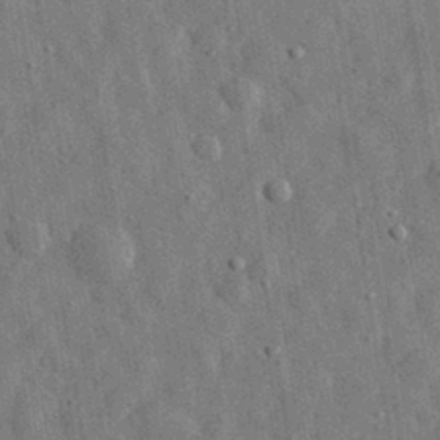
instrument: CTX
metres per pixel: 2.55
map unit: eHh
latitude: 31.5938
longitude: -74.4790
